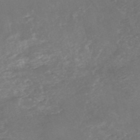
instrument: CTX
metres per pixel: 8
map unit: eHh
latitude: -54.3873
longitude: -90.4790
